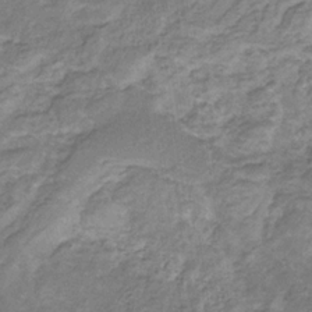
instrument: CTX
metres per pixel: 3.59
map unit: eHb
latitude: -31.1809
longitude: 68.6896
